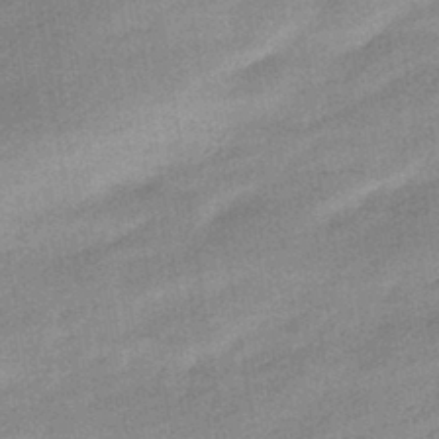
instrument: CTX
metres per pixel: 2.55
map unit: HNhu
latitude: -42.9163
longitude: 90.7652
